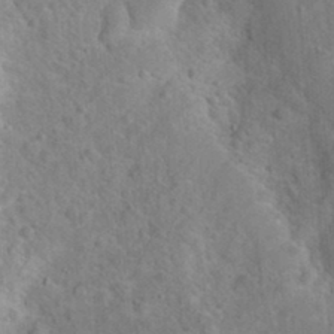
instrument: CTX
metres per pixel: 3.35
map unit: Hto
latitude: 20.1767
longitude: -49.9150
